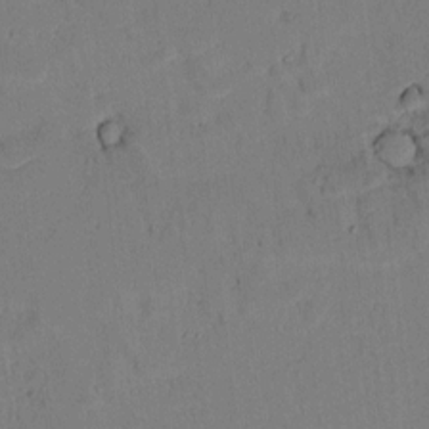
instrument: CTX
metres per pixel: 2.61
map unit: lAvf
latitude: 8.3278
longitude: 169.8233
